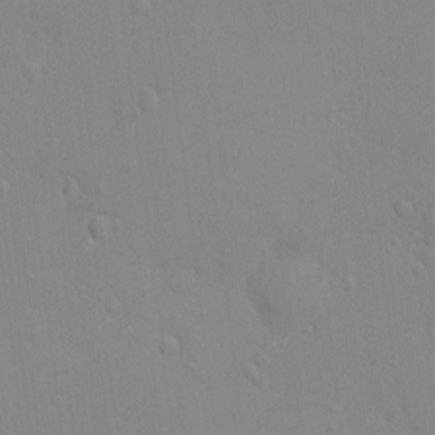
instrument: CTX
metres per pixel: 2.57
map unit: HNhu
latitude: 5.9717
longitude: 2.0283
